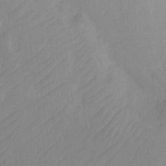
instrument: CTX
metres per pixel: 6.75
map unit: Ht
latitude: -0.3873
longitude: -34.8569
